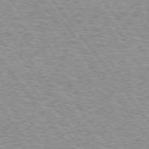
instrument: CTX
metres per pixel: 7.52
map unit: lApd
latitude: 74.5735
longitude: -76.3845
